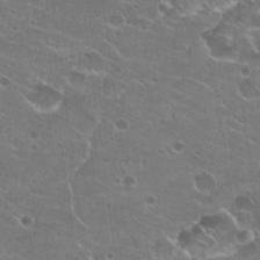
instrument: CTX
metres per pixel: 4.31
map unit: Hto
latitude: 23.0836
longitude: -41.4615
